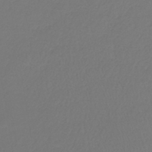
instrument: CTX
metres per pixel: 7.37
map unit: lHb
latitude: -41.8044
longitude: 72.6329
